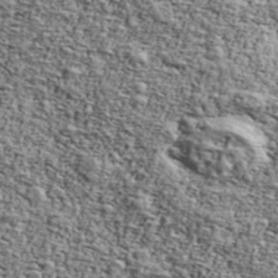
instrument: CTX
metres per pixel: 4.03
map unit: Ave
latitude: 42.7813
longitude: -110.1200
